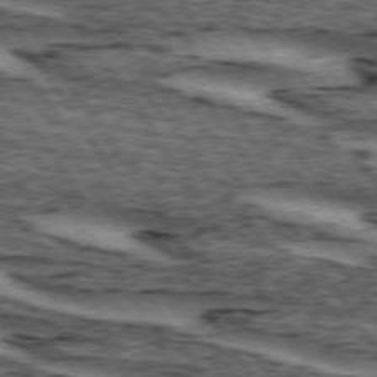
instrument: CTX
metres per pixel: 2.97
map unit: lApd
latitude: 74.0255
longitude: -74.8002
